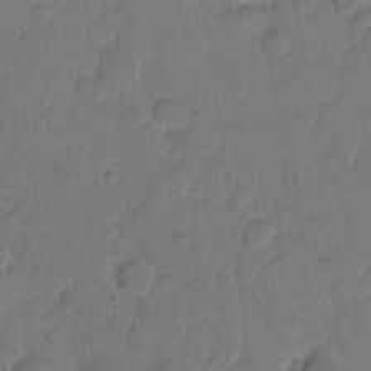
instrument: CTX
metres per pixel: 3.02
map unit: eHh
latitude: 12.4034
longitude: -65.8583
